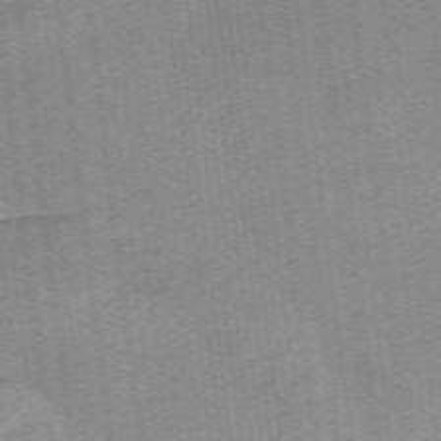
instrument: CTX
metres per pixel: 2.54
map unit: Nve
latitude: -57.4265
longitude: 58.5006
